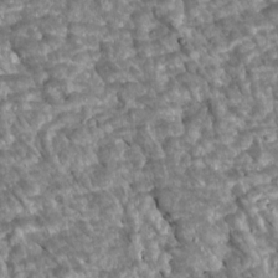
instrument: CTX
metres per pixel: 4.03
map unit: Htu
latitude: 2.4412
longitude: 142.3684
